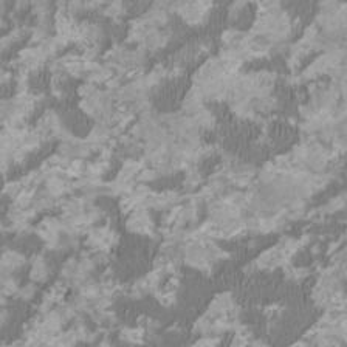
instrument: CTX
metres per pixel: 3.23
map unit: HNhu
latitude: 1.8205
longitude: -2.7246
